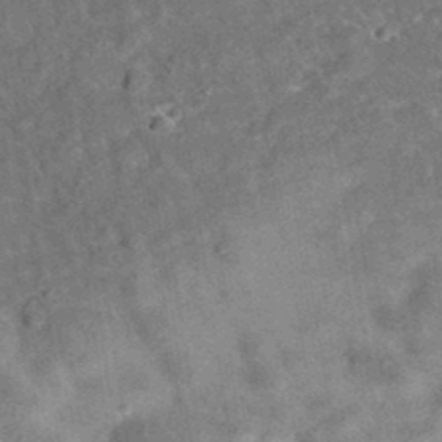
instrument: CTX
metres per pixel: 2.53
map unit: eAb
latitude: 34.8569
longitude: 110.9352
